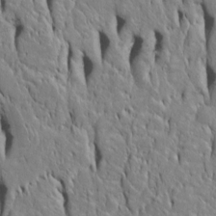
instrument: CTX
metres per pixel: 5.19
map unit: Htu
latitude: -4.7652
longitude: 151.8233
